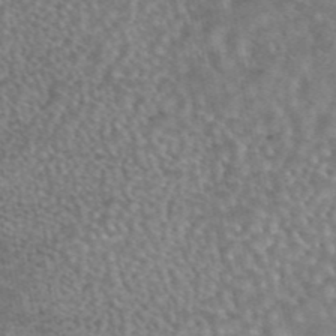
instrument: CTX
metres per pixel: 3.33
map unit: eAb
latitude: 44.6112
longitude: 107.8423
